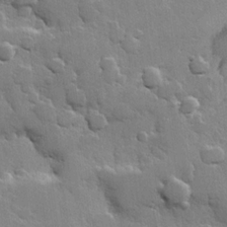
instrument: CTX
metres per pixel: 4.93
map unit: Hve
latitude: 23.4804
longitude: 149.1054
